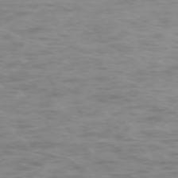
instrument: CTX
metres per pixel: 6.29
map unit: Ap
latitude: -74.2173
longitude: -80.7057
